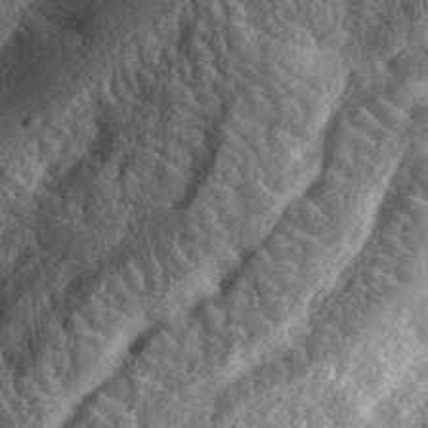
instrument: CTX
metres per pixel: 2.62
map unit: eHh
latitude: 35.5371
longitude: -79.7639
